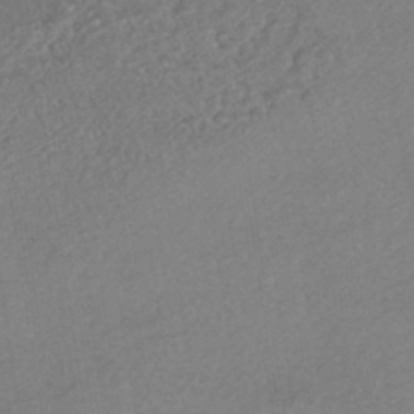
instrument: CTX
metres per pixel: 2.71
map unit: HNhu
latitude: -44.5574
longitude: 94.6707
